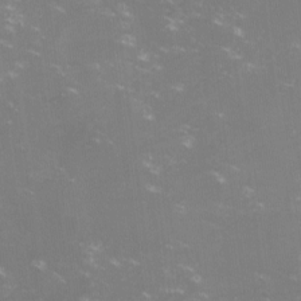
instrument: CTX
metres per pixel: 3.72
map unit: lHvf
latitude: -13.9745
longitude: -100.5735
